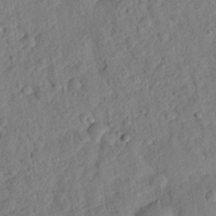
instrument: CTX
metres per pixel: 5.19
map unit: eHh
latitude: 24.6679
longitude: -80.8569
